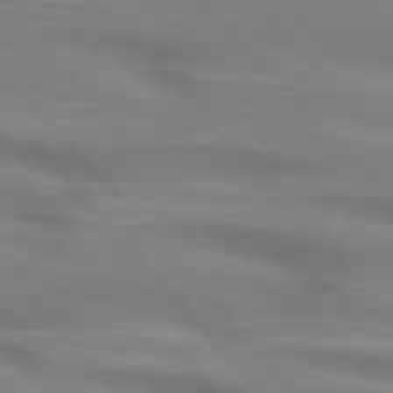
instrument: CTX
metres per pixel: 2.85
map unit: lApd
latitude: 74.8191
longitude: -60.7435
